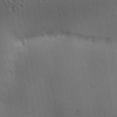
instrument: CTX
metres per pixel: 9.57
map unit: lAa
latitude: 12.1956
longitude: -108.3089
